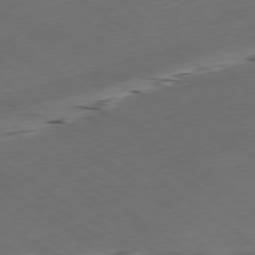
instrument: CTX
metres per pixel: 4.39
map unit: Ap
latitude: -79.3509
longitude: -57.0080
